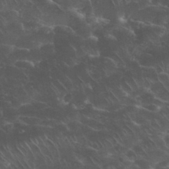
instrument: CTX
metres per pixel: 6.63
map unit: eHh
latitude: 34.3656
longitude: -65.1403
